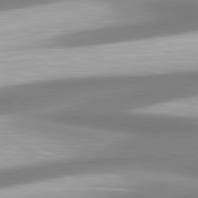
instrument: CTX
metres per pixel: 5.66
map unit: lApd
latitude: 80.4223
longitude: 178.2739
